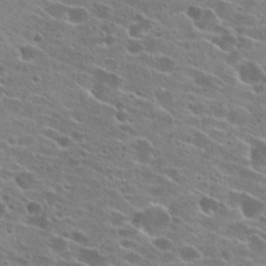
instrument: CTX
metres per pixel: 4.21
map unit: Hto
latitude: 24.2900
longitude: -42.8569
